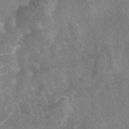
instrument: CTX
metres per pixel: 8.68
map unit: eAb
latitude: 47.4616
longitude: 119.0486
